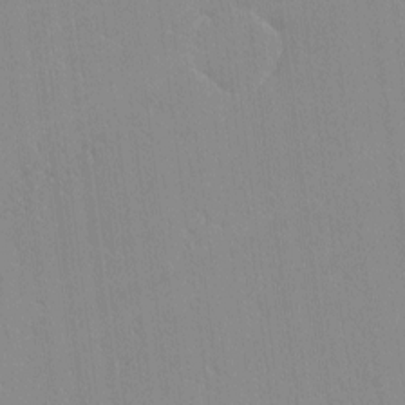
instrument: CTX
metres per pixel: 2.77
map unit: lHvf
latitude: -12.6519
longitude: -103.3670
